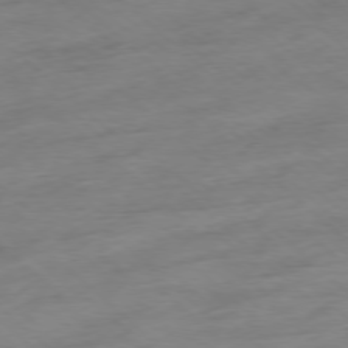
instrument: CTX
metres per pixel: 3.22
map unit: Ap
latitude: -77.8989
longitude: -97.6505
